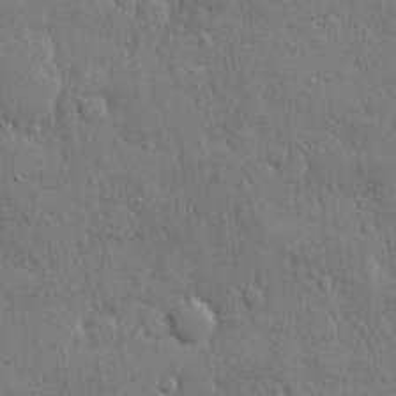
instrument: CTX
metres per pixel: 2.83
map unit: eHh
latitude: 5.1781
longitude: -75.4804
